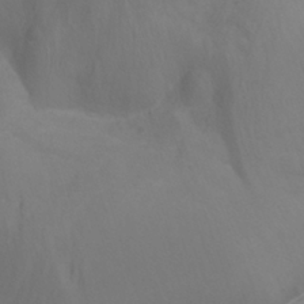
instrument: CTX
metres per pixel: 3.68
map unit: Nhu
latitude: -15.7289
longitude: -55.6316
